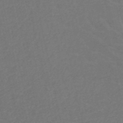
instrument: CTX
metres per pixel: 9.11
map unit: HNb
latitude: -53.0486
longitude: -50.9513
